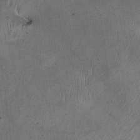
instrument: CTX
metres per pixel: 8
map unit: HNhu
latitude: -1.4077
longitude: -7.7827
